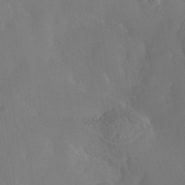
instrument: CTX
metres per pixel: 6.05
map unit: Nhe
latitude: -36.4440
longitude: -130.4790
